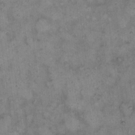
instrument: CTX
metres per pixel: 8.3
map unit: eHh
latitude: 14.7058
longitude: -64.5357
